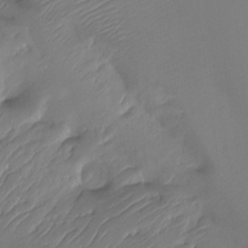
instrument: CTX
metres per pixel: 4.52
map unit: Ht
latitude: -15.8801
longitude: -44.3656
